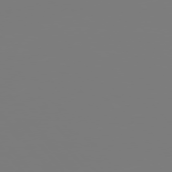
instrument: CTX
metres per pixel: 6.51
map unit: Hpe
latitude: 75.8394
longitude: -142.9136
